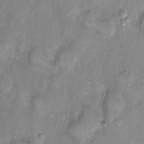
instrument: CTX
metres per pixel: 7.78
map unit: Nhu
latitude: 2.1766
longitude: -14.4223
